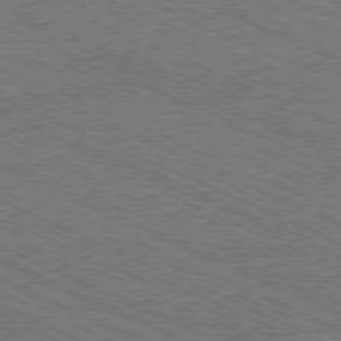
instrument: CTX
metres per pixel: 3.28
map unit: Ap
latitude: -80.9542
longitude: -75.4049
